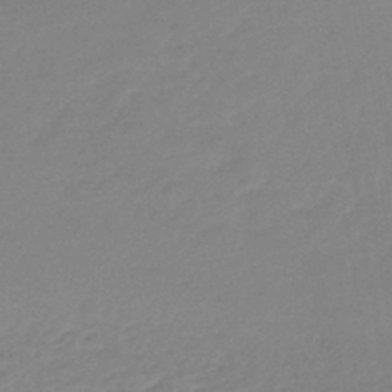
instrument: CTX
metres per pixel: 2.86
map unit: lHb
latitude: -44.1606
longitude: 59.6343
